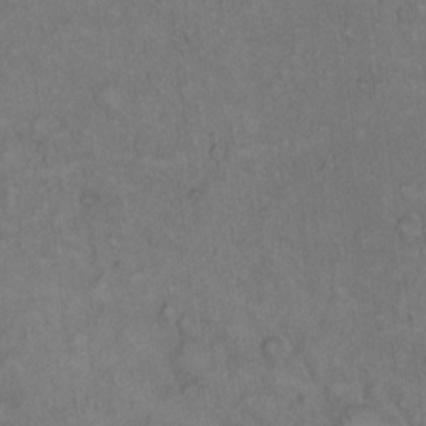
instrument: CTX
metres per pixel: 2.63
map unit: Hto
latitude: 12.1767
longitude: -60.3845
